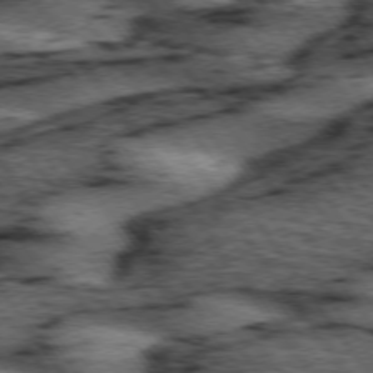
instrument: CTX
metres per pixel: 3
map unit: lApd
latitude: 74.0822
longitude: -73.8395
